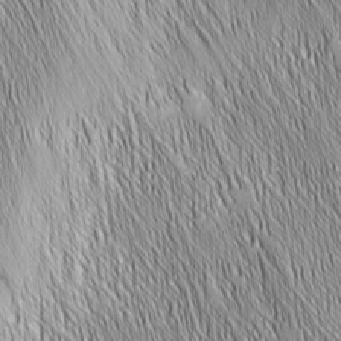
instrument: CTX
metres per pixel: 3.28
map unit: Nhu
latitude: -5.3509
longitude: -151.9717
